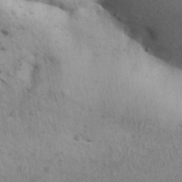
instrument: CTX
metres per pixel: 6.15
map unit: Aa
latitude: 30.9703
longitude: -146.9325
